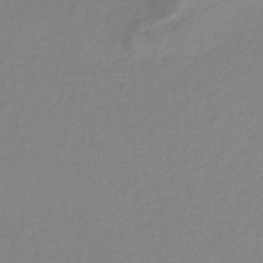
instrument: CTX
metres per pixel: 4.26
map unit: HNb
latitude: -36.5384
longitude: 55.1053
